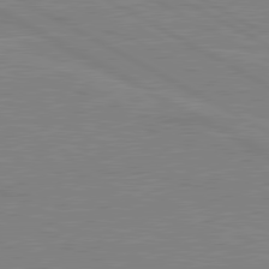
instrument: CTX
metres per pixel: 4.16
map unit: lApd
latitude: 80.3467
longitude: 121.6155
